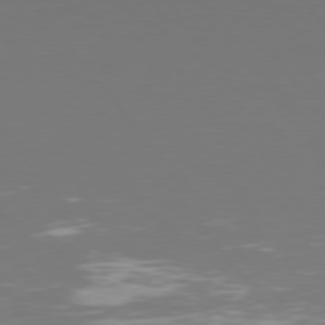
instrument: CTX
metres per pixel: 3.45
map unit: Hpe
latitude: 75.8961
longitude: -138.9325
